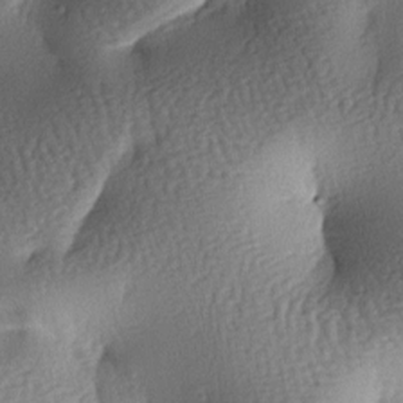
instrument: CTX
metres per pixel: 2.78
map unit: lAa
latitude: -7.2187
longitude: -127.4427
